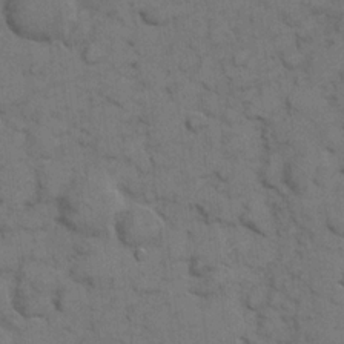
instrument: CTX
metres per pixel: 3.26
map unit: eHh
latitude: 7.8205
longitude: -65.0269
